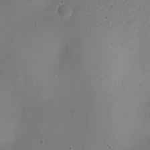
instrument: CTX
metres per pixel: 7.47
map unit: Nhe
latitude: -19.8233
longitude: 144.8408
